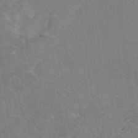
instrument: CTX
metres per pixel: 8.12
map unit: eAb
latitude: 47.7072
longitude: 115.1809
